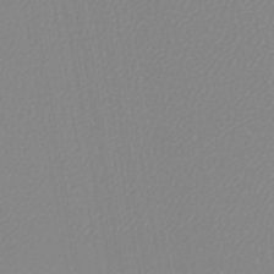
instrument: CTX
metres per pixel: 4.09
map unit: lHb
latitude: -45.3888
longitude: 73.8611
